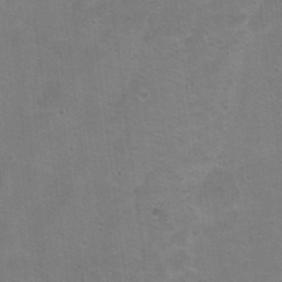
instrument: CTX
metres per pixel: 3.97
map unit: Hto
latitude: 17.7828
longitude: -38.7246
